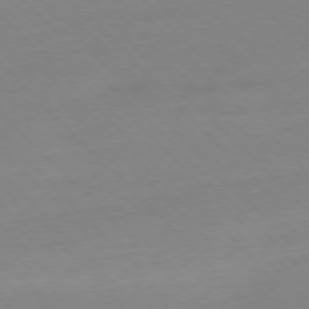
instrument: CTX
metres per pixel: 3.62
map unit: Ap
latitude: -77.3510
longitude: -63.5938
